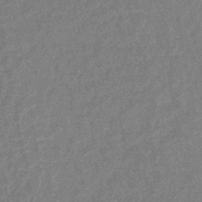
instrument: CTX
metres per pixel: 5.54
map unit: HNhu
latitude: -44.7085
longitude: 99.5588
